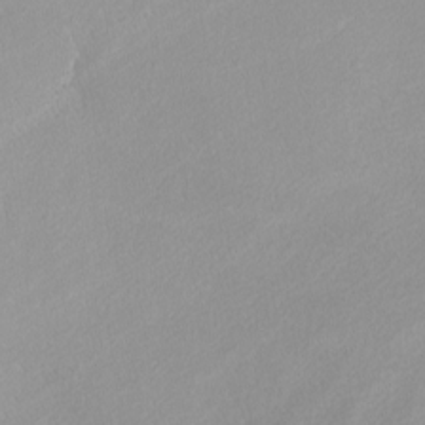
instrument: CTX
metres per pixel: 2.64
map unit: Nhu
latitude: -8.7085
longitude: -94.3845
